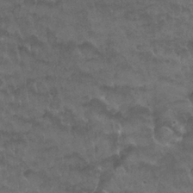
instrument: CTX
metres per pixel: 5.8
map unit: Nhu
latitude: 26.8380
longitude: -53.6127
